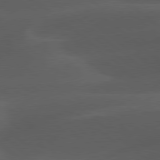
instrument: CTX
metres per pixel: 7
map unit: lApd
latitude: 78.1767
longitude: -55.2537
